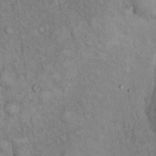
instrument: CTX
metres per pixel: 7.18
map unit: Hto
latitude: 15.4616
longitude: -57.4426
